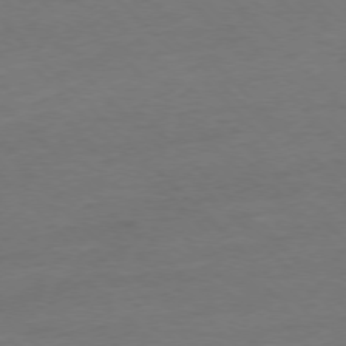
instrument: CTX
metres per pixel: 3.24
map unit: Ap
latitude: -77.4265
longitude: -65.1592
